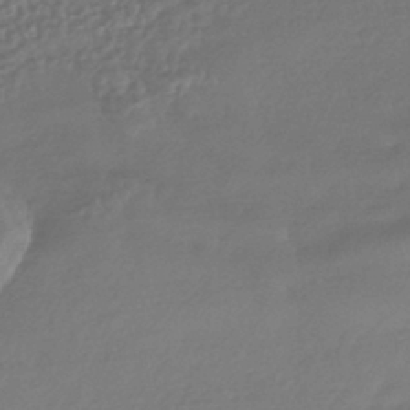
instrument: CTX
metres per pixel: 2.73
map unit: HNhu
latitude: -42.8408
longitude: 95.1809
